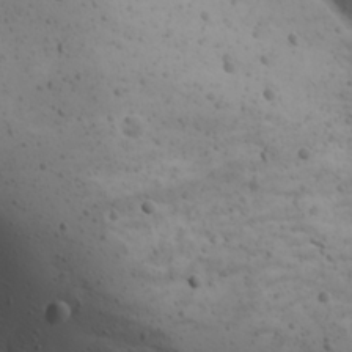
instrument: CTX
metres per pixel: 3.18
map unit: Ave
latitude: 23.0836
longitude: -135.5938
